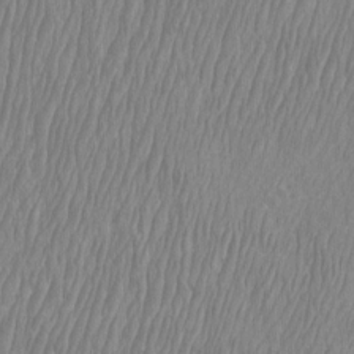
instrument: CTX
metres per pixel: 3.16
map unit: Htu
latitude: -8.8975
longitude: -75.8017
